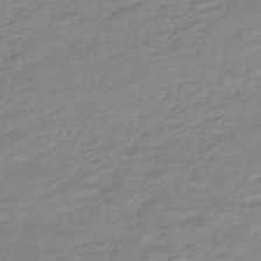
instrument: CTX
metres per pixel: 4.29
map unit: eHb
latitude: -46.9541
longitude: 88.9730
